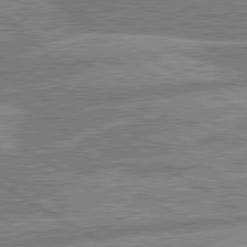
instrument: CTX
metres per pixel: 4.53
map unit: lApd
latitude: 80.6490
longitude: -170.2333
